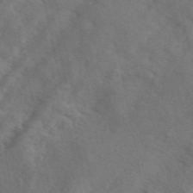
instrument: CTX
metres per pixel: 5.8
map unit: eAb
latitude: 49.6505
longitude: 119.2943
